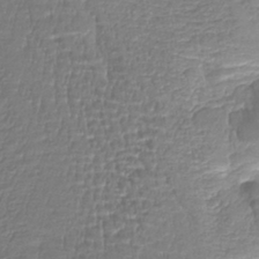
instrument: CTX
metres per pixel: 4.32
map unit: lHb
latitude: -42.0283
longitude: 64.7086
